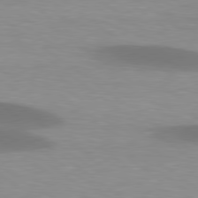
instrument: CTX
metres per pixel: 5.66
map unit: lApd
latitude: 79.2726
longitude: -47.6316
